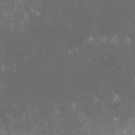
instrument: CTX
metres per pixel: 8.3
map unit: lHvf
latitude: -13.4832
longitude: -103.6505
